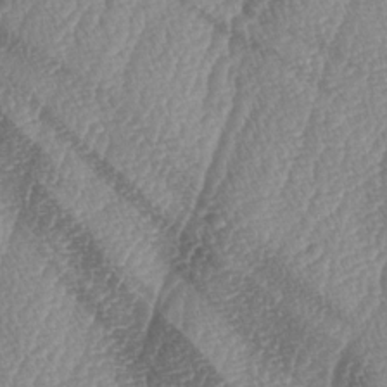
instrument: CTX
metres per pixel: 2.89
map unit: lAa
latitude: -5.0486
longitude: -129.6505
